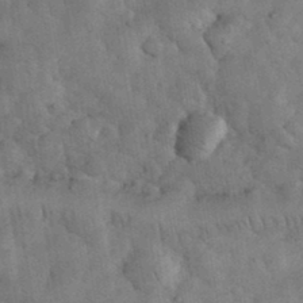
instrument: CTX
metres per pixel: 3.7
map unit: eHh
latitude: 34.2711
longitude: -68.4601
